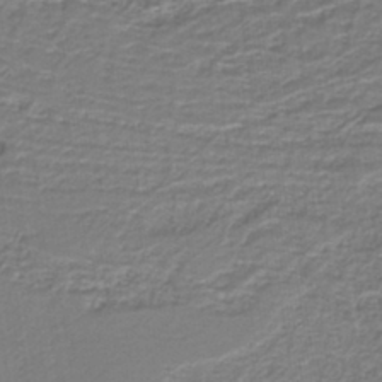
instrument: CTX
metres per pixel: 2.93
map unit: eAb
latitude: -39.1053
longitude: 52.8974
